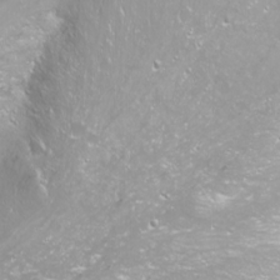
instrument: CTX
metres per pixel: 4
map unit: Nhu
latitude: -11.7667
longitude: -63.4616
